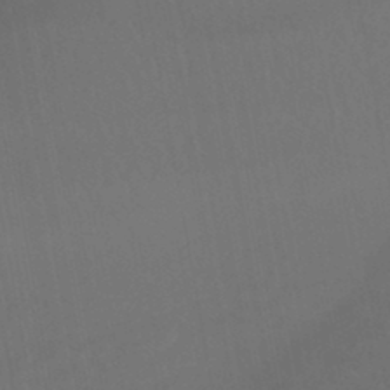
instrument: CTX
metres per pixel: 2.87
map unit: HNhu
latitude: -45.7667
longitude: 93.2187
